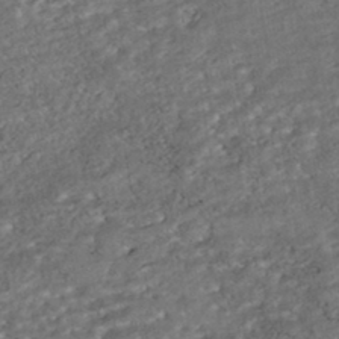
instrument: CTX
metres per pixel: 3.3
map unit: ANa
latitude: -43.3509
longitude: 108.0472
